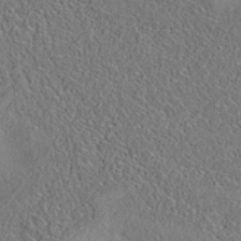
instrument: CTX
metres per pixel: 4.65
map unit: eAb
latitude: 35.8961
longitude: 111.2942
